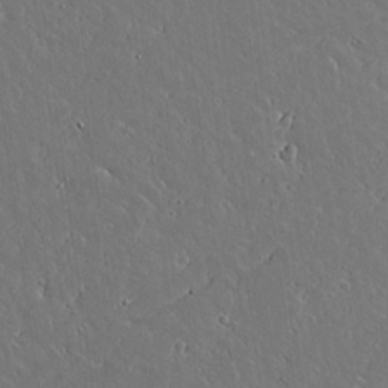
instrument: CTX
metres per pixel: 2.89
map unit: lAvf
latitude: 16.3845
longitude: -127.4427
